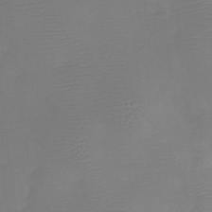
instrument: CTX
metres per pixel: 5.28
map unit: Htu
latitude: -13.8234
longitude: -47.3104
